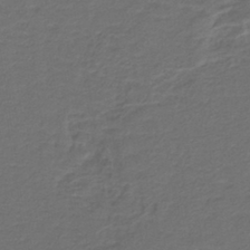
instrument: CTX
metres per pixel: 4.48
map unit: lHb
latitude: -39.3699
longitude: 57.9745
